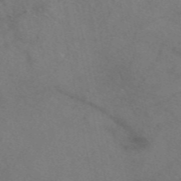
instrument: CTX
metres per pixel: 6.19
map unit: eAb
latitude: 47.8773
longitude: 110.1794
